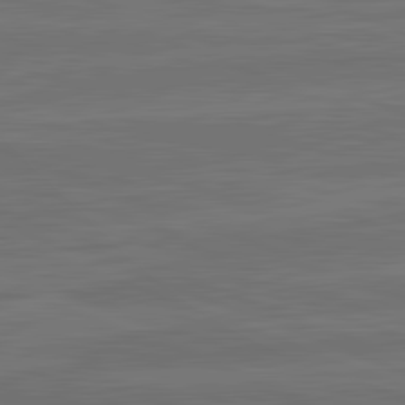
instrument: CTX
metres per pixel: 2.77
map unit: lApd
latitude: 82.5167
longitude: -179.2726
